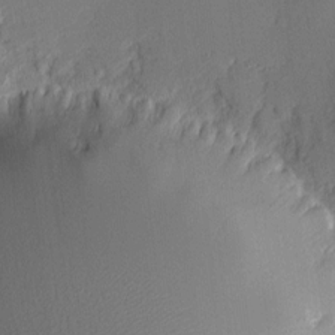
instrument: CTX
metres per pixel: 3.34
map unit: eHh
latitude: 6.1389
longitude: -74.8758
